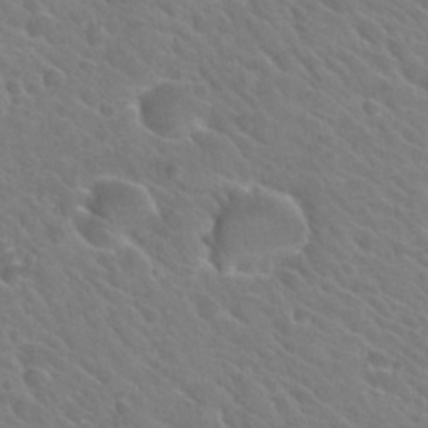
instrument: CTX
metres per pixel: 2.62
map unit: Hto
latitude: 26.4412
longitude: -36.1578
